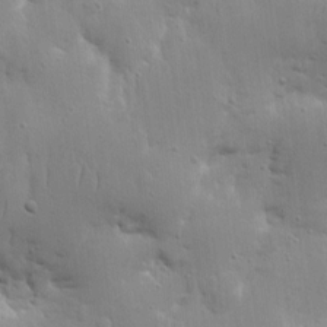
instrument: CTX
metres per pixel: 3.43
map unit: eHh
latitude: 9.1970
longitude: -73.0081
